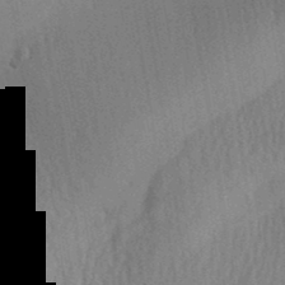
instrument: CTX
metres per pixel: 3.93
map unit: Aa
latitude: 29.0647
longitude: -138.9136
